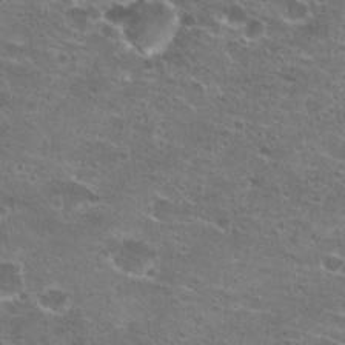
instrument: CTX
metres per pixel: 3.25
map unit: Hto
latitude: 22.3467
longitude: -41.3292
